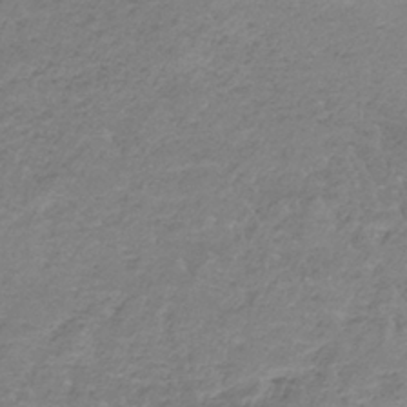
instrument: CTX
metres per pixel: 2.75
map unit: HNb
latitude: -35.4076
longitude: 56.7085
